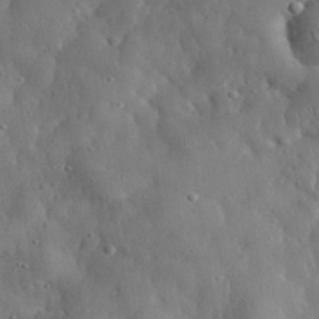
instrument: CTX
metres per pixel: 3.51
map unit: eHh
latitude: 33.1781
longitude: -74.9514
